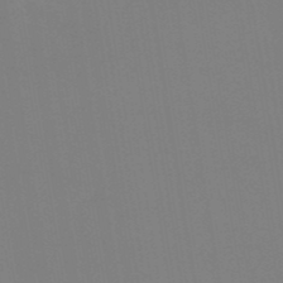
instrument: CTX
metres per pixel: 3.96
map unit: eHb
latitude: -50.1795
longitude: 67.8800
